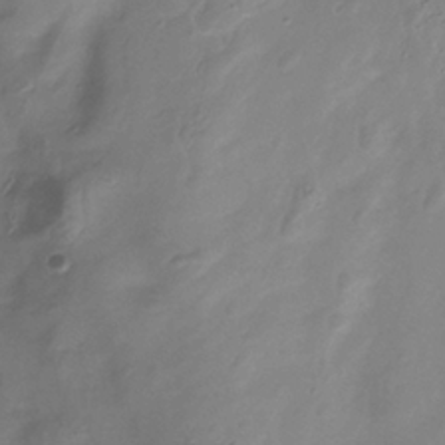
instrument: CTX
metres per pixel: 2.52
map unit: Hve
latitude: -34.6518
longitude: 89.4643
